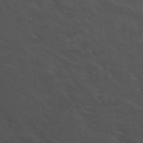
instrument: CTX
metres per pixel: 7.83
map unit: Nhu
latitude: 29.7449
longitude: -51.0269
